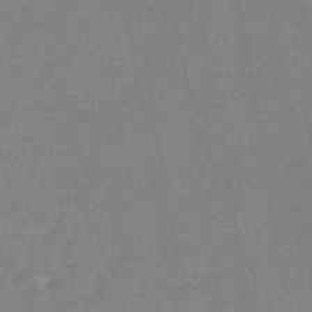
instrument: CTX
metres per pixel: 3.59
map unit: eHh
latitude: -42.6707
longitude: -33.5371
